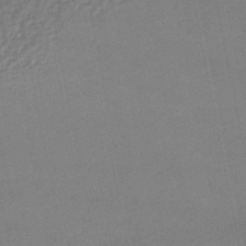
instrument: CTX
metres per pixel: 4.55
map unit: lHb
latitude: -45.7289
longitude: 60.9353
